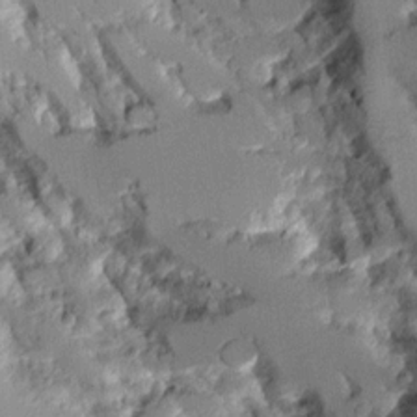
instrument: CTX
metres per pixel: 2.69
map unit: Aa
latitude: 11.5749
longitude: -126.0255
